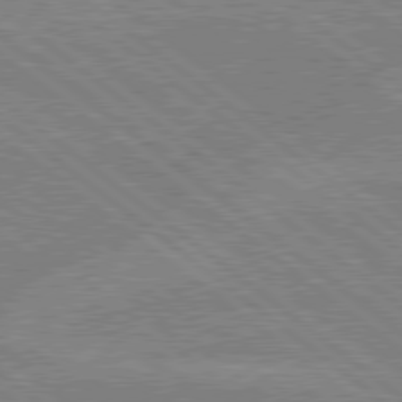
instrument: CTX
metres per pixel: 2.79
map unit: lApd
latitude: 78.9325
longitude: -160.3467
